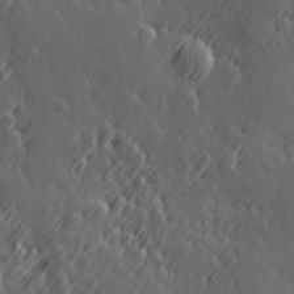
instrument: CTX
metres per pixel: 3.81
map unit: Hve
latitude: 26.8002
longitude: 145.7100
